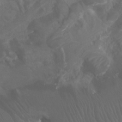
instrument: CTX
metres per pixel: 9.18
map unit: Ht
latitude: 1.8205
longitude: -20.7058
